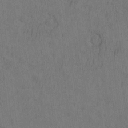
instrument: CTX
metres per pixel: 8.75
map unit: eHh
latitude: -2.4440
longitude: 16.5196
